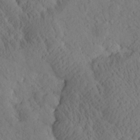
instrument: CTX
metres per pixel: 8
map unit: Htu
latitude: 0.5545
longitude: 176.1606
